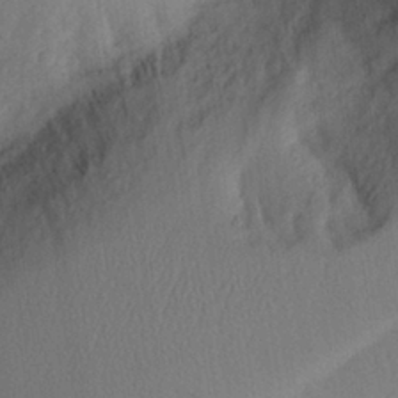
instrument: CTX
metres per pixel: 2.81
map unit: Aa
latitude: 27.0459
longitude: -146.6491
